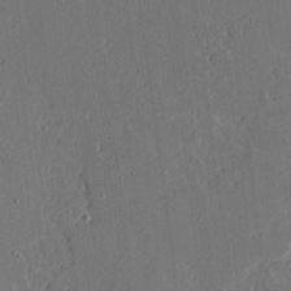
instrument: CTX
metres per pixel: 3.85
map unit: Aa
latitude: 19.1214
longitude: -126.7246
